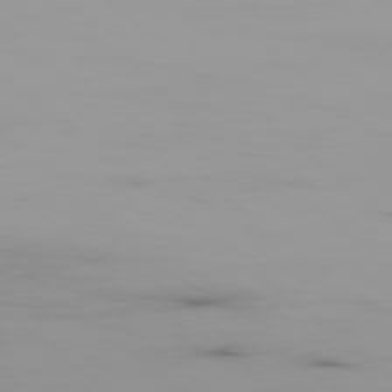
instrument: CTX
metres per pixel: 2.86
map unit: Ap
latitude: -79.1620
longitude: -71.5371
